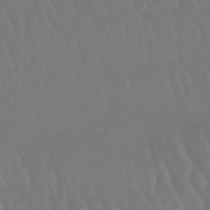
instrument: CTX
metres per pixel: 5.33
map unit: eHb
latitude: -46.8030
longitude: 79.2754
